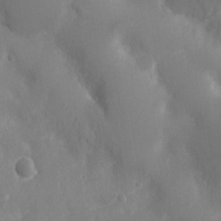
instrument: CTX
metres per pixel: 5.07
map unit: Nhu
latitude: 5.9150
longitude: -18.7813
